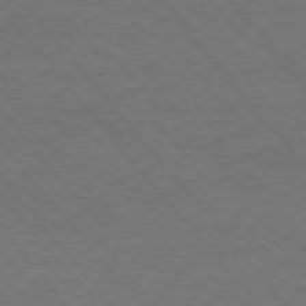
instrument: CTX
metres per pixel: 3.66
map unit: Hpe
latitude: 75.7828
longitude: -157.3481
